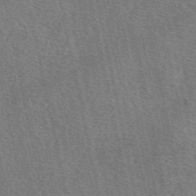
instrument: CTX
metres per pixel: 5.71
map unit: eAb
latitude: 48.3656
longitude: 106.2929
